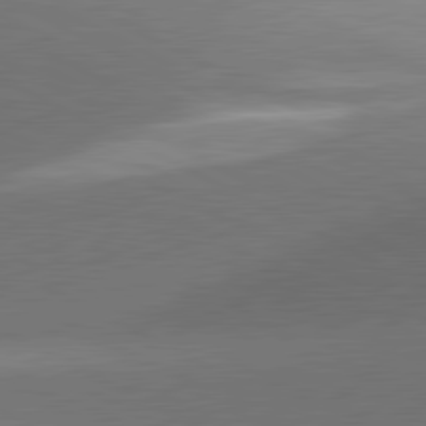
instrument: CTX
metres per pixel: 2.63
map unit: lApd
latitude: 81.3859
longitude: 135.5021
